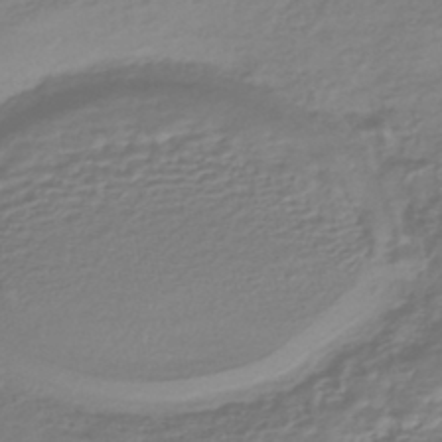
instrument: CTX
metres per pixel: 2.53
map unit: HNhu
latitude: -45.3510
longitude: 96.3118
